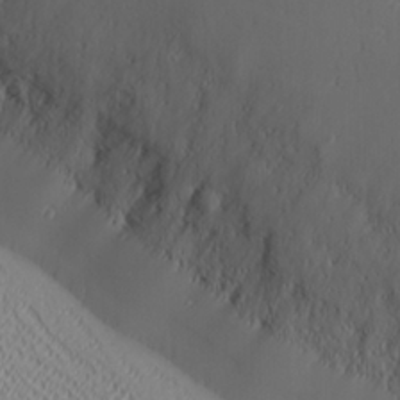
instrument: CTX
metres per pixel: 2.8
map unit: Ave
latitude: 20.8569
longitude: -137.6883
